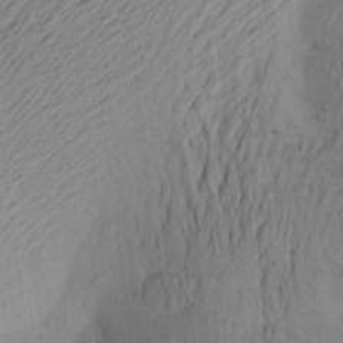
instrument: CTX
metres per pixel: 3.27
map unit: Aa
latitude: 21.9150
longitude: -148.5546
